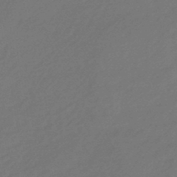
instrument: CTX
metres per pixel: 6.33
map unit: HNhu
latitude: -43.8044
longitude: 89.7288
